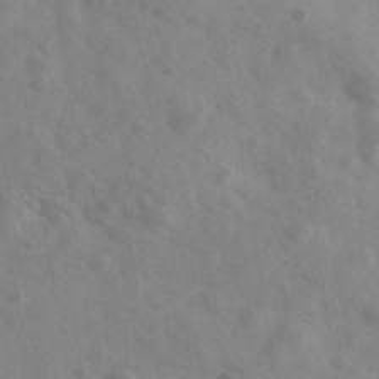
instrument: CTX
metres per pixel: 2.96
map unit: Ave
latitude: 38.8191
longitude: -107.4615
